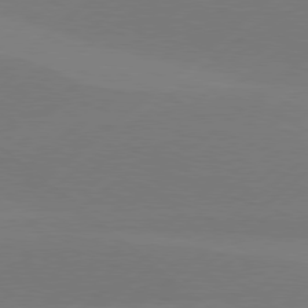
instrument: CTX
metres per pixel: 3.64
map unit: Hpe
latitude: 78.3279
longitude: -131.9151
